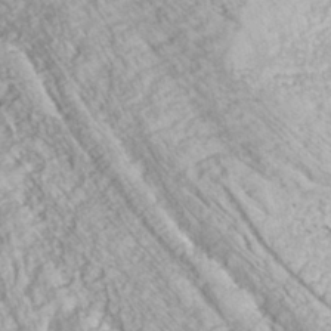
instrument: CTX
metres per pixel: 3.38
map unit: ANa
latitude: -42.7274
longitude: 108.1417
